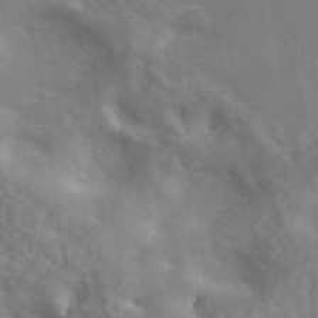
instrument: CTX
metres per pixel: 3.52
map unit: ANa
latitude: 45.8961
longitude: 26.8596
